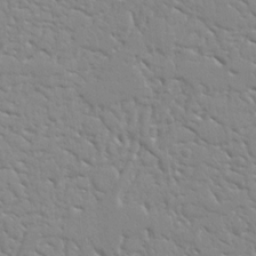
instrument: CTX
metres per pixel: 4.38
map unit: Nhu
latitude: 15.8773
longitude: -78.5168
